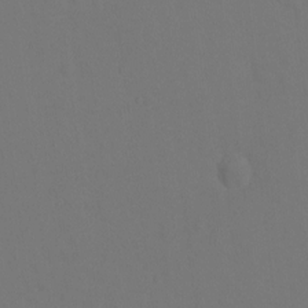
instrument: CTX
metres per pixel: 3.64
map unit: Hto
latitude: 0.4979
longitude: -34.1200
